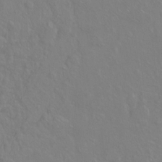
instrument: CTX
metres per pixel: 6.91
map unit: Ht
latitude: -6.7841
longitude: -37.3860
